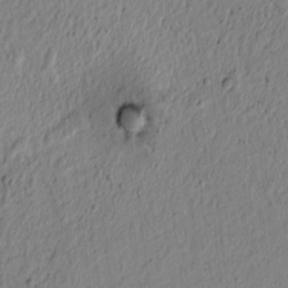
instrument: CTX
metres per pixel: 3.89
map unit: lAvf
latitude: 5.7639
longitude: 166.3495
